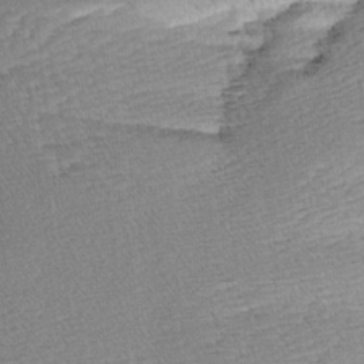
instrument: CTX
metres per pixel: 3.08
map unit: Aa
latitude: 8.6113
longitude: -140.9324
